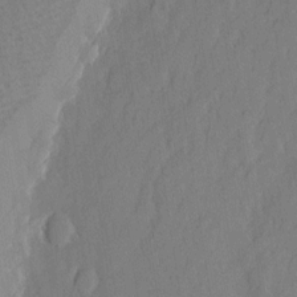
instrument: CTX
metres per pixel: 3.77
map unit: eHh
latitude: 3.8583
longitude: -77.4237
